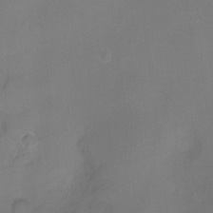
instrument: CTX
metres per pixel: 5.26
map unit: Ht
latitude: -5.5966
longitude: -19.6505
